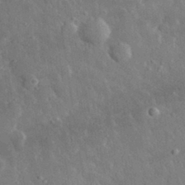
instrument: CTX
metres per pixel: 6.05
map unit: lHvf
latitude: 33.0270
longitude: -85.9717
